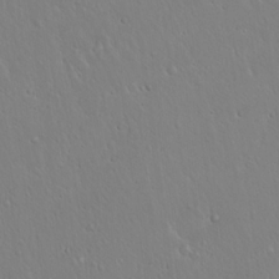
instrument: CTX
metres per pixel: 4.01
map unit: Hto
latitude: 17.3482
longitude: -57.0647
